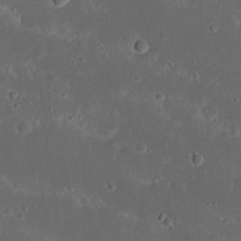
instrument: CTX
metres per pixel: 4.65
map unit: Nhu
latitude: 22.8947
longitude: -71.0836
